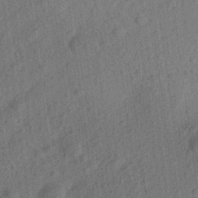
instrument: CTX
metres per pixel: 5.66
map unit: Aa
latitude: 24.7624
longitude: -143.7828
